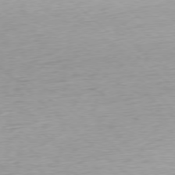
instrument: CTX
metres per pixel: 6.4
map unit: Ap
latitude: -78.3306
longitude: -71.1781
